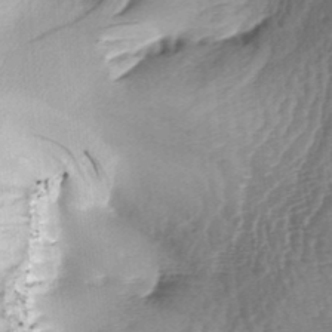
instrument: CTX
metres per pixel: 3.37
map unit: lAa
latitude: -7.1809
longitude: -126.2901
